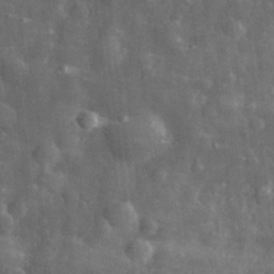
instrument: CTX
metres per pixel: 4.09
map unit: eHh
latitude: 31.4427
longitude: -71.8016
